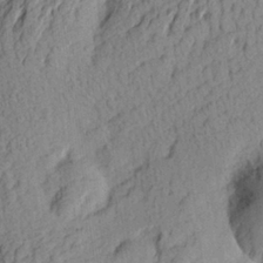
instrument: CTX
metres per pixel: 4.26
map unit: Aa
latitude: 25.4804
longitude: -145.1781
